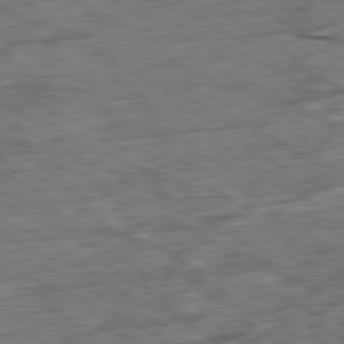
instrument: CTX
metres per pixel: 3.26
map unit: Ap
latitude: -80.8408
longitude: -72.6491
